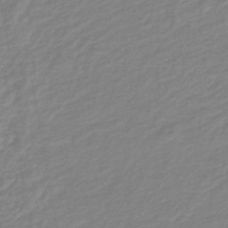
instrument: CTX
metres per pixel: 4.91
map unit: eHb
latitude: -38.0661
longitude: 76.5007
